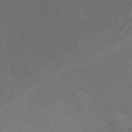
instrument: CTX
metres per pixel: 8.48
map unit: Nhu
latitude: -11.0109
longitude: -33.7639
